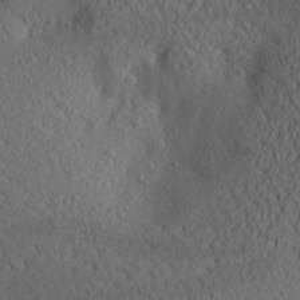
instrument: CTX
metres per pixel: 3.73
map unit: Aa
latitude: 24.5545
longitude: -146.1011
